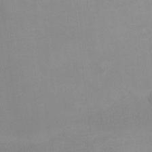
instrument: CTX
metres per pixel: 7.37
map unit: eHh
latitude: -6.6896
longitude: -80.1767
